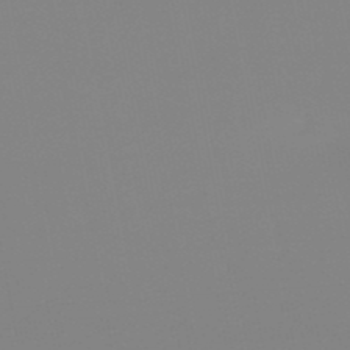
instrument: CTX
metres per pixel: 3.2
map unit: eHb
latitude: -50.3684
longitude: 74.1039
